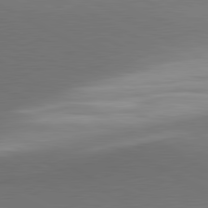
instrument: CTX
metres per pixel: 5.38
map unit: lApd
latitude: 81.3293
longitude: 155.5399
